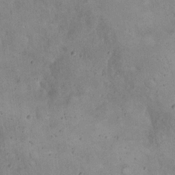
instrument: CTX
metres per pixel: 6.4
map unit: eHh
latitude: 20.6113
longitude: -60.2144
